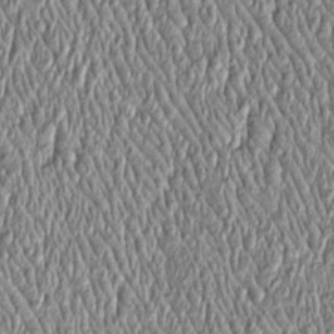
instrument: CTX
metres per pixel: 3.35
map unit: Htu
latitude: -4.2928
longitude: 158.8786
